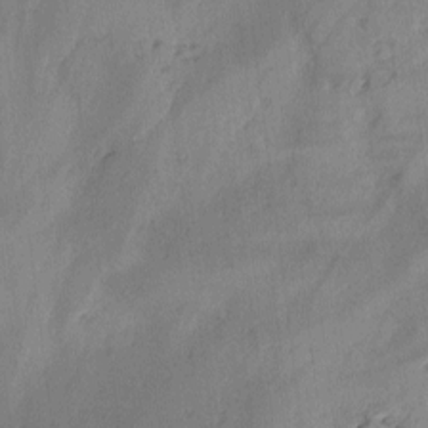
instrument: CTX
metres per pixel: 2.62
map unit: lAvf
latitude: -2.8030
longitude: -105.2159
